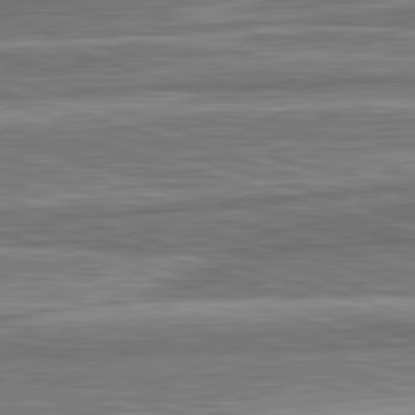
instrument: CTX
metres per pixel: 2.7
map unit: lApd
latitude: 82.8757
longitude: 166.6518
